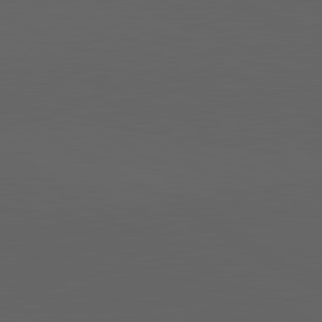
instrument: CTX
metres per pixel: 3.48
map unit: lApd
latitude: 82.1199
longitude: 131.9367
